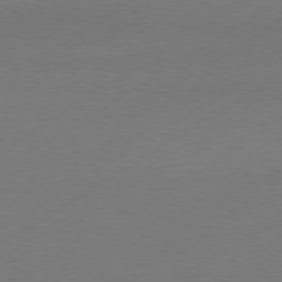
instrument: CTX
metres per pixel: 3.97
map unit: Hpe
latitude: -80.6897
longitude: 14.8597
